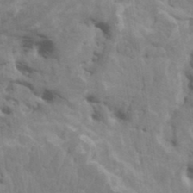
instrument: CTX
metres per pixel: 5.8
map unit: HNhu
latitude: 4.1956
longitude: -2.6112
